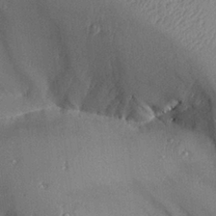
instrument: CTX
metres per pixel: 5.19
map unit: Aa
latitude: 27.2915
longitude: -129.6316
